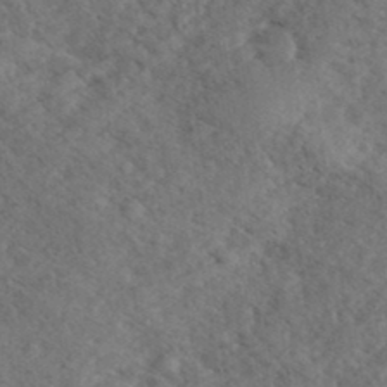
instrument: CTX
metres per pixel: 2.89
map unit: eHh
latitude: 35.7071
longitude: -140.1199
